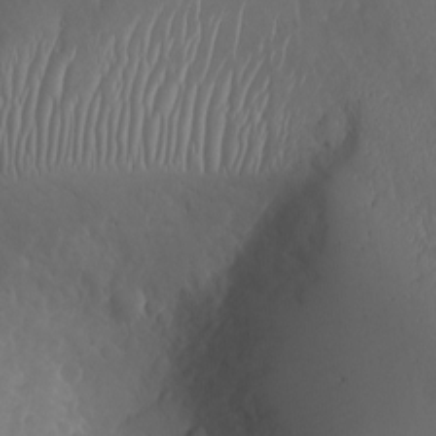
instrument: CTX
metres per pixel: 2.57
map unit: Nhu
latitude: -8.0472
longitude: -85.3671
